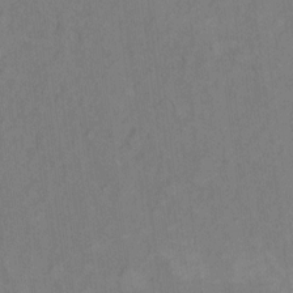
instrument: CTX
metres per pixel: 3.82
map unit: Hto
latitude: 7.2348
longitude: -37.7450
